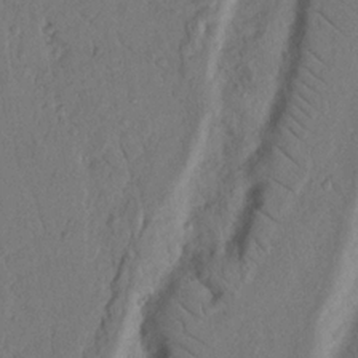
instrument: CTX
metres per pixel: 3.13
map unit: Nhu
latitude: 18.3089
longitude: -77.3103
